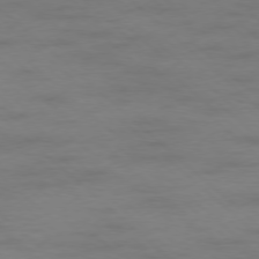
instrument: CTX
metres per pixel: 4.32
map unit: Hpe
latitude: -78.1416
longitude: -20.7247
